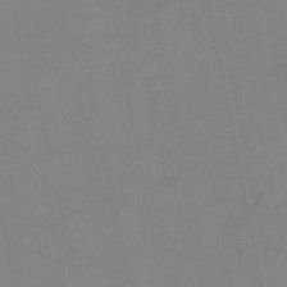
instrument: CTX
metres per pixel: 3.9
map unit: HNb
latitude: -46.2928
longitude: -36.0633
